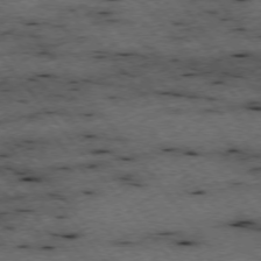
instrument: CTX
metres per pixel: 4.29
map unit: Hpe
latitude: -75.4833
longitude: -17.0836
